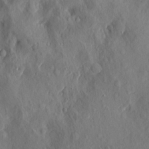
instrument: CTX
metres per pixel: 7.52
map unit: eHh
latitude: 5.4804
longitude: -73.4049
